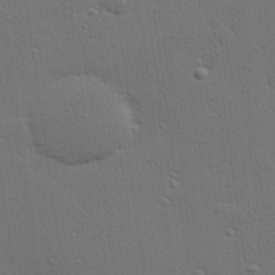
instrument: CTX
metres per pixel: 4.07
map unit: Hve
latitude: 27.8772
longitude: -91.4993
